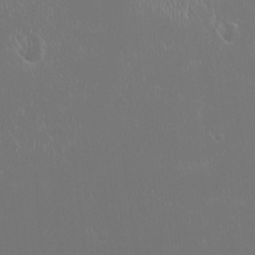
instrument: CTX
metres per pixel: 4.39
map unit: HNhu
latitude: -1.0865
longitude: 1.0865
